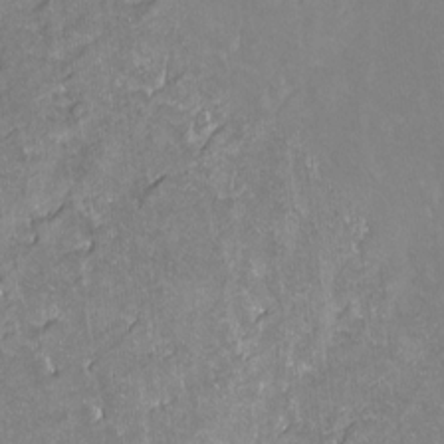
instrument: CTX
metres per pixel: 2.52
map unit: Hto
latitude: -14.1039
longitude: -41.8583
